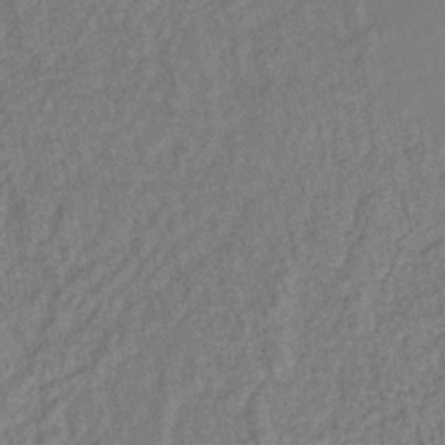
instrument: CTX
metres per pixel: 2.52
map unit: lHb
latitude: -38.1795
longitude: 62.6329
